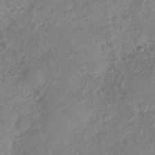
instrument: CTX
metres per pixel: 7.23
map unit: Nhu
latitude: -31.4265
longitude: -60.6301
